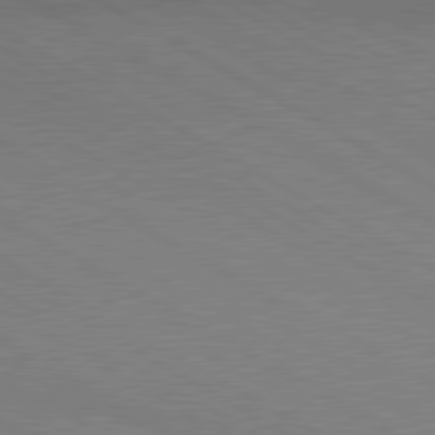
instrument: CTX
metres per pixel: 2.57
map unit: lApd
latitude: 80.2145
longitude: 125.3510
